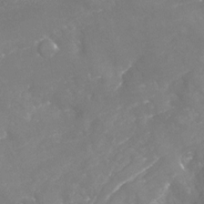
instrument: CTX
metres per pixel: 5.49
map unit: Nhu
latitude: -25.3132
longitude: -57.1025
